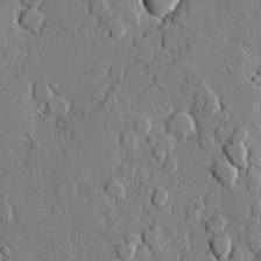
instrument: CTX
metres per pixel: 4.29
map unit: lHvf
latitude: 20.7058
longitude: 146.1228
